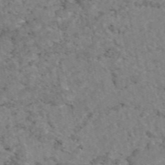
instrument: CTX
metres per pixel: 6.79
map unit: eAb
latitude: 47.2159
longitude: 113.3321
